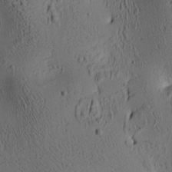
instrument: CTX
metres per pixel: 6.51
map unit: lAa
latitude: 6.6301
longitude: -114.5923
